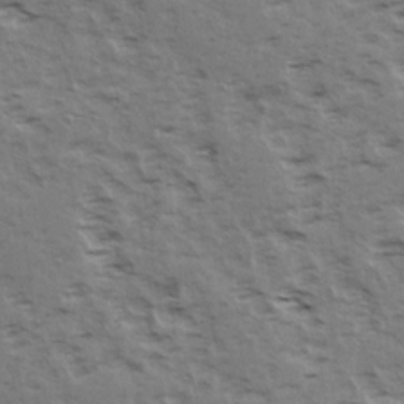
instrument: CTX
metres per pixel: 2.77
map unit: Ave
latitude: 15.3104
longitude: -103.7827
